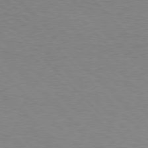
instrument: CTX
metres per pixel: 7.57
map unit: Hpe
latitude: 77.1214
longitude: -152.6680
